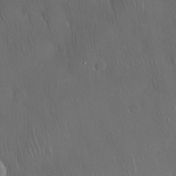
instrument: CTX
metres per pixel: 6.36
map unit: Nhu
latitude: 28.5546
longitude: -67.0269
